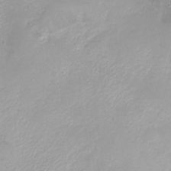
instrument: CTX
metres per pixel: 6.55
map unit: Nhu
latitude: -13.5777
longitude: -40.7246
